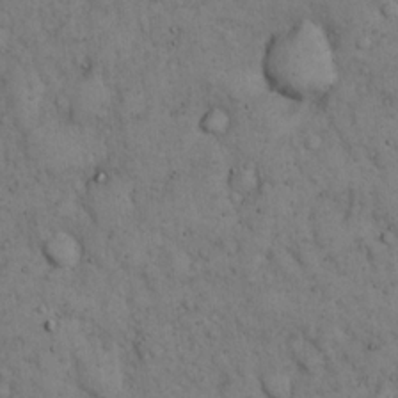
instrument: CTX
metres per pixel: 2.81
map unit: eHh
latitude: 15.5560
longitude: -63.9150
